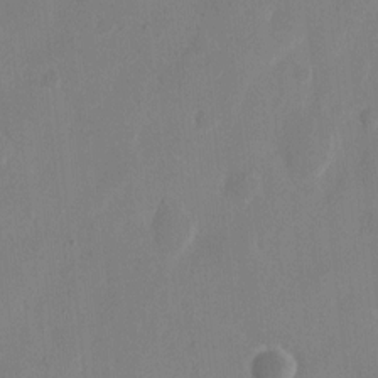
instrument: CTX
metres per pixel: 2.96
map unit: eHh
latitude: 9.9528
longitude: -68.0444
